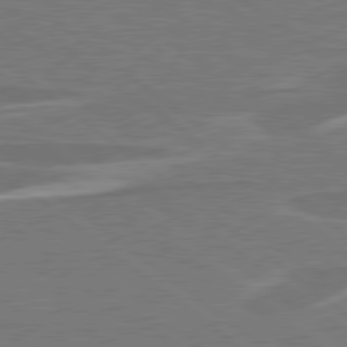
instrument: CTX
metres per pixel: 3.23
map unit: lApd
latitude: 79.2348
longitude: -93.3481
